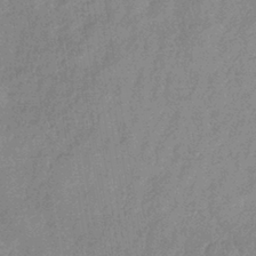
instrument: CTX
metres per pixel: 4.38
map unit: lHb
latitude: -35.6155
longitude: 69.0864
